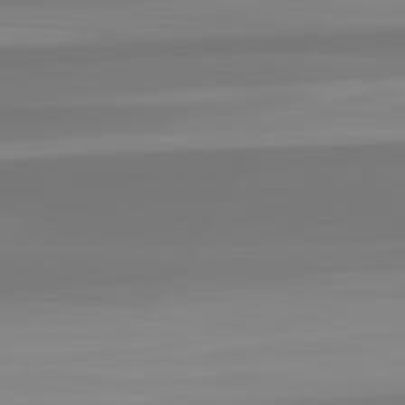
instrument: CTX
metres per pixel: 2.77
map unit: lApd
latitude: 82.7057
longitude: 174.4628
